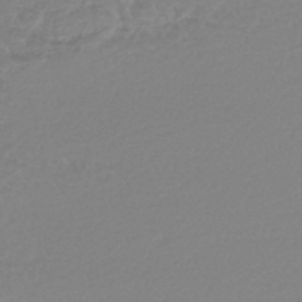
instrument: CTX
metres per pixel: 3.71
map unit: lHb
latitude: -44.6707
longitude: 78.2550
